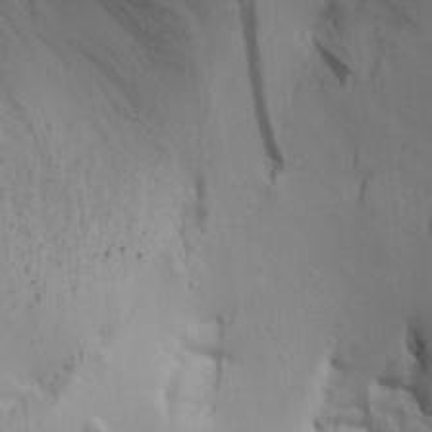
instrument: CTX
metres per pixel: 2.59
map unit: Aa
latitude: 17.6694
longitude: -125.5749
